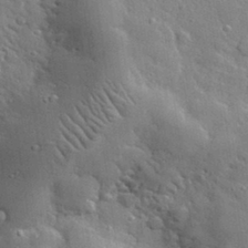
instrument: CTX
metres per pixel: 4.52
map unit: lHvf
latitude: 32.7813
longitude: -86.3845
